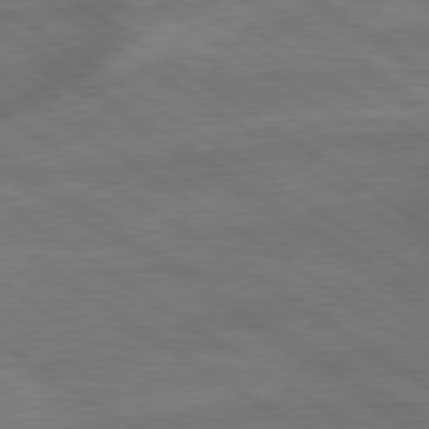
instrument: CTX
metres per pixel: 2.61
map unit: lApd
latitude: 79.4238
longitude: -172.1199
